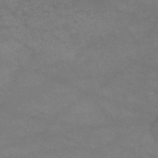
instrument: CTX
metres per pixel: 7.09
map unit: HNb
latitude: -45.4832
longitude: -37.0837
